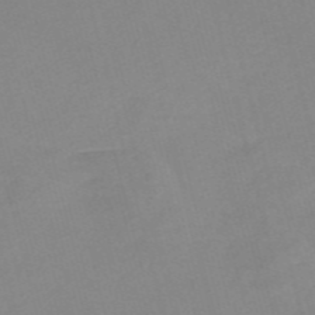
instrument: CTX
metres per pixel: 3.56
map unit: Nve
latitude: -57.5021
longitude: 57.9178
